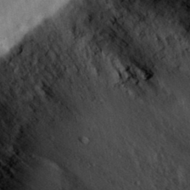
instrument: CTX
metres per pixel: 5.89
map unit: eHh
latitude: 29.9150
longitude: -71.8583
